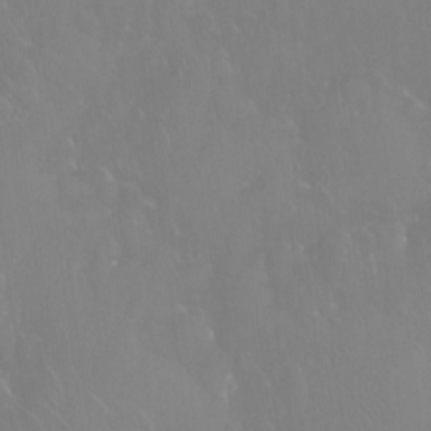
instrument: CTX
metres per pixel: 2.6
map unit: Htu
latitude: -16.3118
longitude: -46.6491
